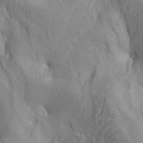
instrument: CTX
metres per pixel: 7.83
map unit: lAa
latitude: 5.3671
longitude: -114.1199
